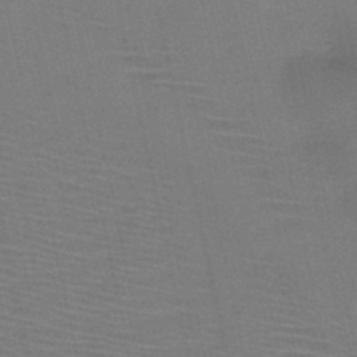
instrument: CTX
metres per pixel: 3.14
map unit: HNb
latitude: -46.5007
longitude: -41.4804
